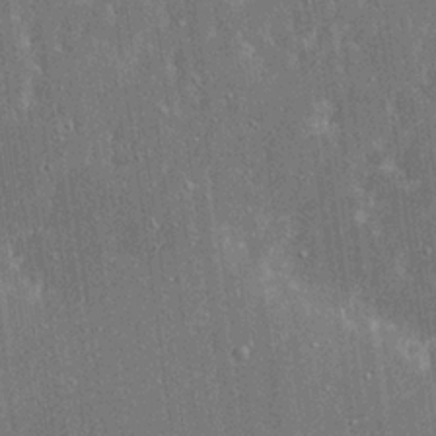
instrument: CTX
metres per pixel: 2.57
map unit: Ave
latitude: 18.1766
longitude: -139.6127
